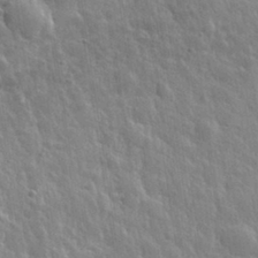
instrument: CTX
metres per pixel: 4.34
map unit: eHh
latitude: 31.7639
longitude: -79.3293
